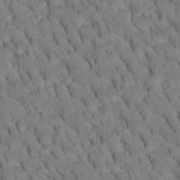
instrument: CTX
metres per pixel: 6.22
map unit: Htu
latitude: -3.8044
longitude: 172.6140
